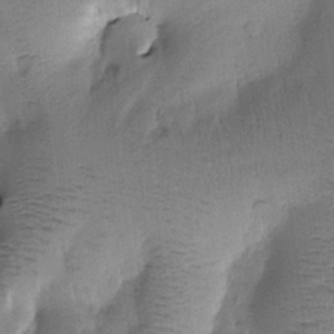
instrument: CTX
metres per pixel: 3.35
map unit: Htu
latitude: 0.0444
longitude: 172.9542
